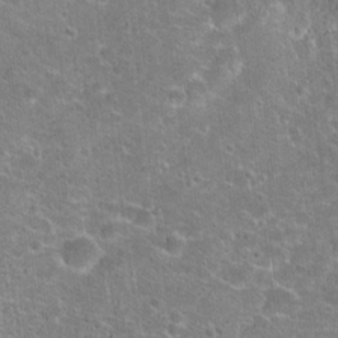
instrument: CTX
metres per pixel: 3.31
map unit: Hto
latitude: 21.5182
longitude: -42.6113
